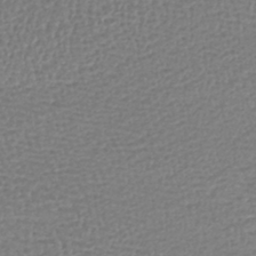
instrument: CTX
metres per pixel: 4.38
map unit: lHb
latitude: -43.5210
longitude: 76.0661
